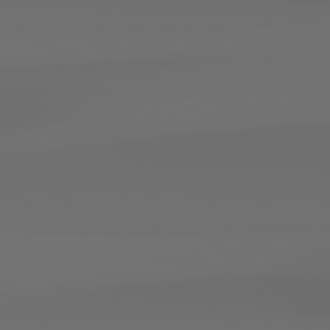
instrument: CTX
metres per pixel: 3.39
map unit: lApd
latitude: 79.0270
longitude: -138.3845
